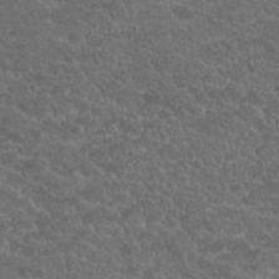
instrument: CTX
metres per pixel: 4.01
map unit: Hto
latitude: 19.8961
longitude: -34.4223
